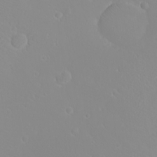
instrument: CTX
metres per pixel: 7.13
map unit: eHh
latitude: -8.5952
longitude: -70.0822
